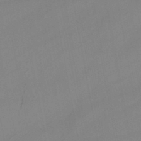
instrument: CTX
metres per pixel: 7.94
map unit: lHb
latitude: -45.7100
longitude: 75.2943
